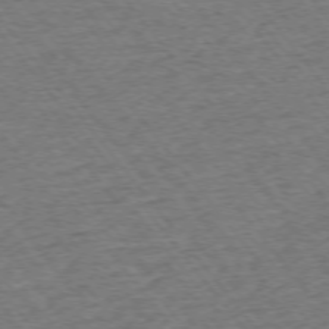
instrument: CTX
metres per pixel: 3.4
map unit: Ap
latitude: -75.4644
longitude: -88.2901
